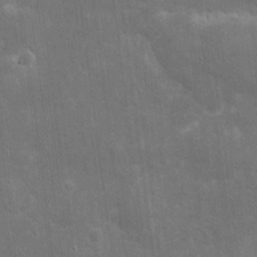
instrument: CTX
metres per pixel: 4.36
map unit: eHh
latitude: 4.6301
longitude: -70.8569
